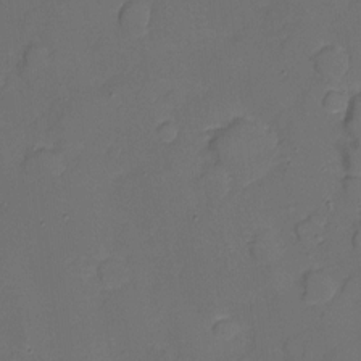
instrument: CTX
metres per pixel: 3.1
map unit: Ht
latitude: -9.1620
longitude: -28.7246
